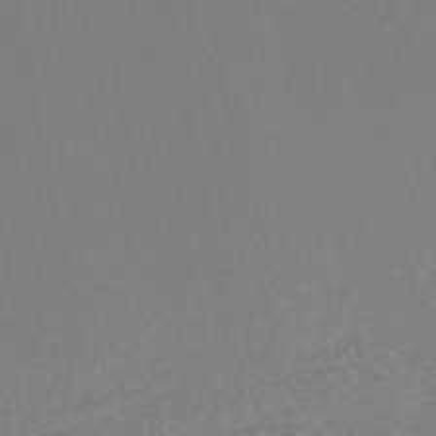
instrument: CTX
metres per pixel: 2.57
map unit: HNhu
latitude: -46.9164
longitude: 98.1606
